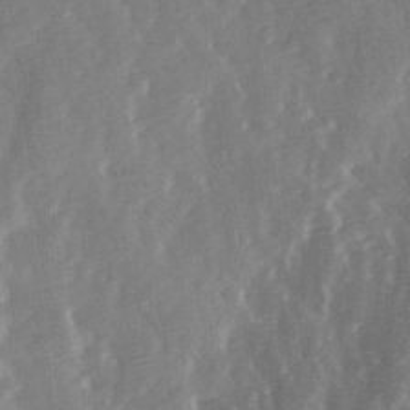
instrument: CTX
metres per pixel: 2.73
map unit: Ave
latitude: 13.8961
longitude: -103.2915
